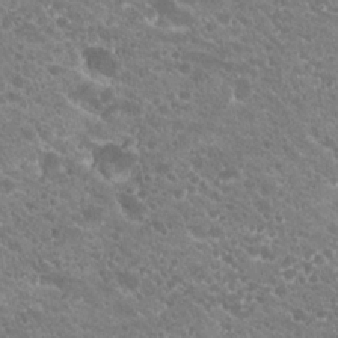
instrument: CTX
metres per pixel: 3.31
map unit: Hto
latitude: 20.0633
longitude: -34.2333
